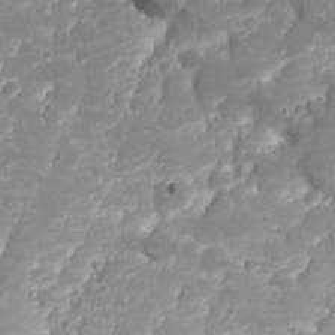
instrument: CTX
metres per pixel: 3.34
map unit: Nhu
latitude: 24.4790
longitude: -61.8394
